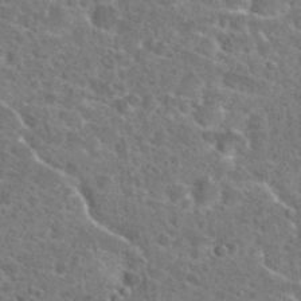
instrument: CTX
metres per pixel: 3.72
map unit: Hto
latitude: 24.6112
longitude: -47.2915
